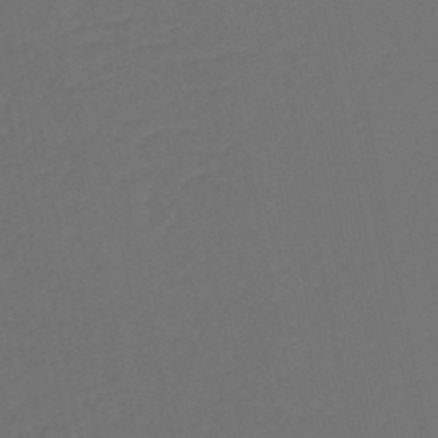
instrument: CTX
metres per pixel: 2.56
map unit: HNb
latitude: -47.5966
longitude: 56.9730
